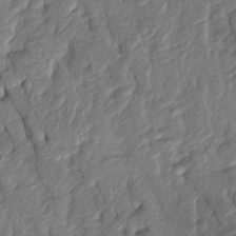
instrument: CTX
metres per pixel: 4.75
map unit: Htu
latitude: -6.6896
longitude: 154.8030
